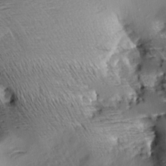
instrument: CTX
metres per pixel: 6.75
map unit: Aa
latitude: 7.8394
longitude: -141.4993
